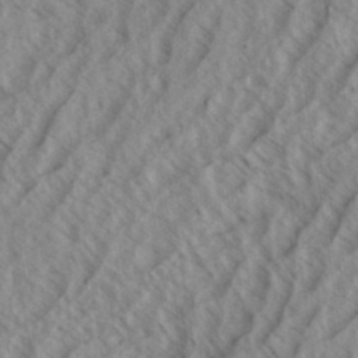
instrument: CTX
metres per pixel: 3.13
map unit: eHh
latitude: 33.8016
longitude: -139.9528
